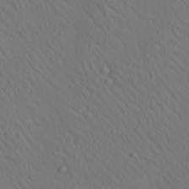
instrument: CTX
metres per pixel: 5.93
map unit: lAa
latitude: 22.7624
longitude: -138.1578
